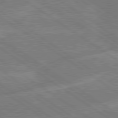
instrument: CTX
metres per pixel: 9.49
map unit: Hpe
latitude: 79.3482
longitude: -130.4790
